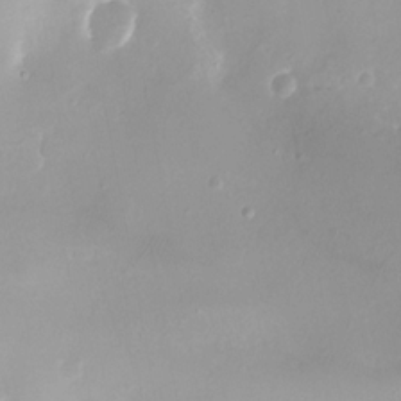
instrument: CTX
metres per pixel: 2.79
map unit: eHh
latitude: -5.0864
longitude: -78.2334
